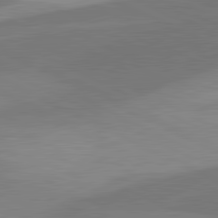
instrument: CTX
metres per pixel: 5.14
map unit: lApd
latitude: 81.4993
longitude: 127.1053
